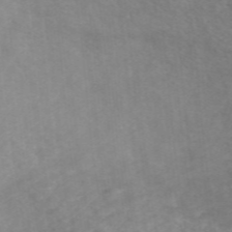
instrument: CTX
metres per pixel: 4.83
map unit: ANa
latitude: 43.9906
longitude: 26.2361
